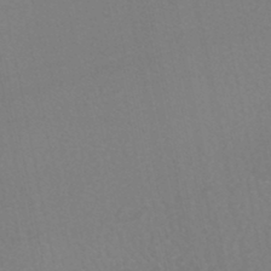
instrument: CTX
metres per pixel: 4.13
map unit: HNhu
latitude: -47.2754
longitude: 97.8423
